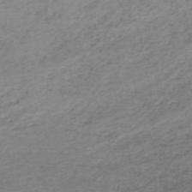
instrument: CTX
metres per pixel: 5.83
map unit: HNb
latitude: -52.1605
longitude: -52.5735
